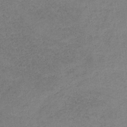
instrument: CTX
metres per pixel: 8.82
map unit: HNb
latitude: -32.1984
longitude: 62.2172
